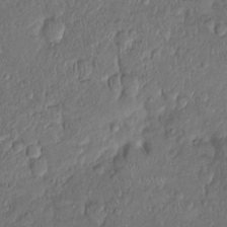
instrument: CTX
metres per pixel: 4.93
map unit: Ht
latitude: -0.5952
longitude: -13.6316
